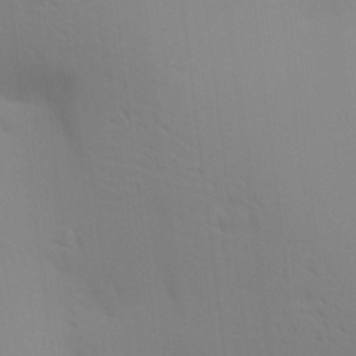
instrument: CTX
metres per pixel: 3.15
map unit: Aa
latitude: 28.8947
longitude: -131.9151
